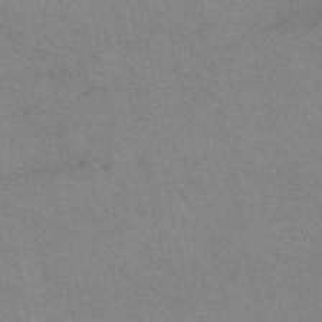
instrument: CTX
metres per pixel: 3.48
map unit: eAb
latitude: 51.1781
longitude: 107.9556
